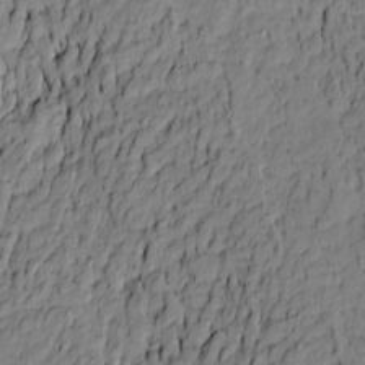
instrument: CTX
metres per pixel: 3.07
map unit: Htu
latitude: -10.0283
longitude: 177.2565
